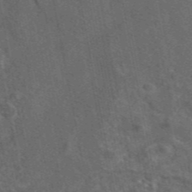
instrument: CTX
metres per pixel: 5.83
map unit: eAb
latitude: 46.3279
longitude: 108.5007
